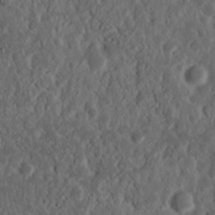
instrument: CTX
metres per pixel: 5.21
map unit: Nhu
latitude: 14.5735
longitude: -73.2915
